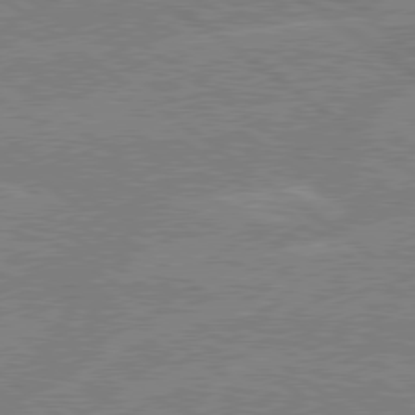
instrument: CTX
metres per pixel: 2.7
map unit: Hpe
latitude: 78.6680
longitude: -130.1578
